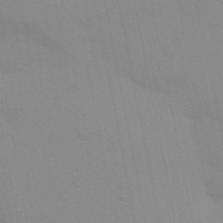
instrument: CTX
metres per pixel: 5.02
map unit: Aa
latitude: 32.3089
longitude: -145.9528
